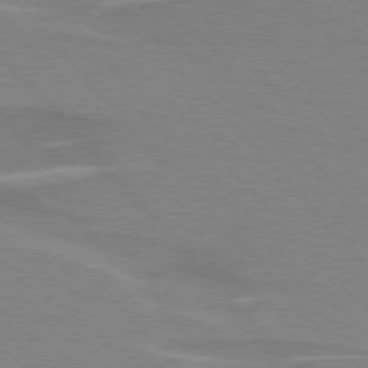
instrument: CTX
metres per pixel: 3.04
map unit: lApd
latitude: 75.8205
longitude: -81.3293
